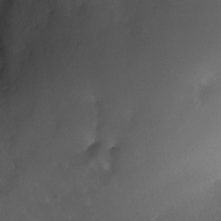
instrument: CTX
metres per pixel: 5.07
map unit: Nhu
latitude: -26.9730
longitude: -73.0081
